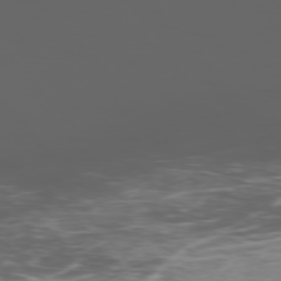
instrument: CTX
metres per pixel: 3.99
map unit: Ap
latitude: -76.9542
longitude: -69.3104
